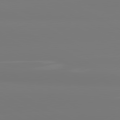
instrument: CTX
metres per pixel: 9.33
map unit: lApd
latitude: 80.6868
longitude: -148.1389
